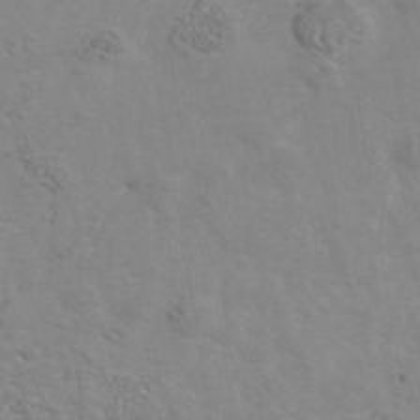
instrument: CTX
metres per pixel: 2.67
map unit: Nhu
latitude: -40.3117
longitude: -81.2348
